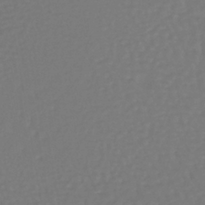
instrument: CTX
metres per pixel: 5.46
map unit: lHb
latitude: -38.5952
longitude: 62.7274
